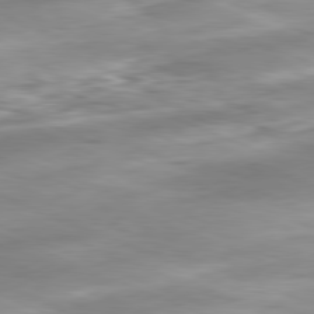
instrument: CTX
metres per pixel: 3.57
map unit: Ap
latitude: -81.7667
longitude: -80.7435
